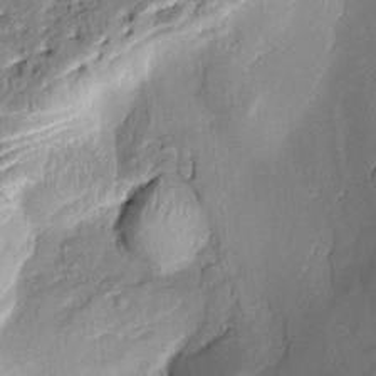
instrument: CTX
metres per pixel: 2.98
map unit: Aa
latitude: 8.9136
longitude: -132.9892
